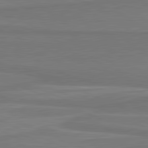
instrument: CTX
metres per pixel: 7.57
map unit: lApd
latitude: 81.6694
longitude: 168.7841
